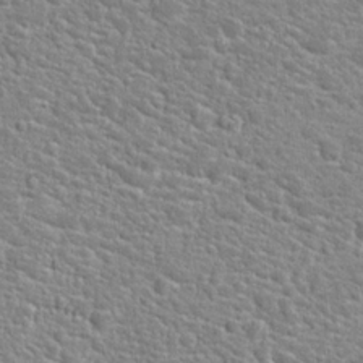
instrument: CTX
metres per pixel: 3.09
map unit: Hto
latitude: 24.5167
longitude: -49.0081
